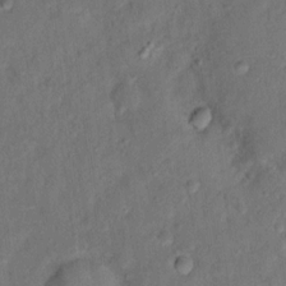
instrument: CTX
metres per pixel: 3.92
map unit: Ht
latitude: 14.6491
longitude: -37.4049
